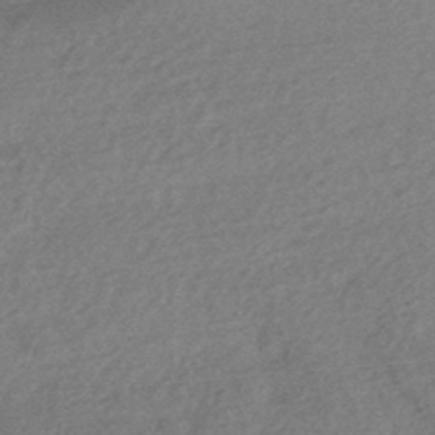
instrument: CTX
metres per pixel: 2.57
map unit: HNhu
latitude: -44.8786
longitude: 92.7652
